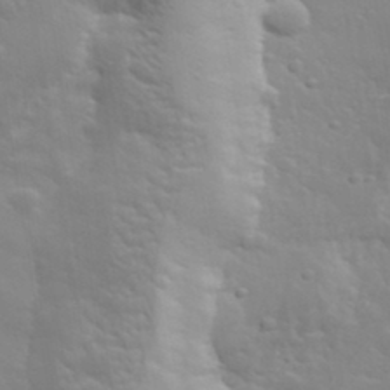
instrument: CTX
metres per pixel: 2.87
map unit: lHvf
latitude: 33.9150
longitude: -82.7435
